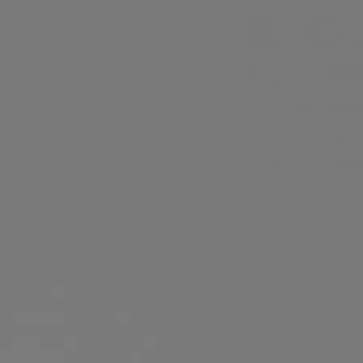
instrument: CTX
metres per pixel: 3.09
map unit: HNb
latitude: -43.9556
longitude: -38.4601
